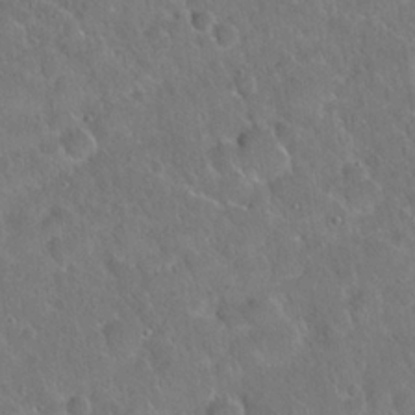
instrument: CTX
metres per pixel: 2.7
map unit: Hto
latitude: 19.2537
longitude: -49.8583
